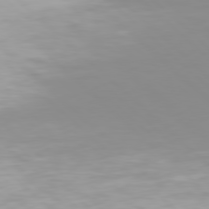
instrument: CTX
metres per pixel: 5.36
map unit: Hpe
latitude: 77.4993
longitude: -132.8569
